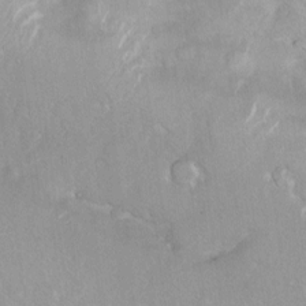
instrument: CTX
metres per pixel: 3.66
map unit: Ht
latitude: 3.8772
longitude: -27.7639
